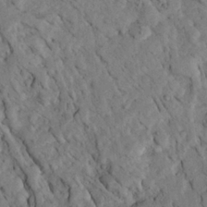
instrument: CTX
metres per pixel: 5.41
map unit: Ave
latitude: 23.4237
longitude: -132.6679
